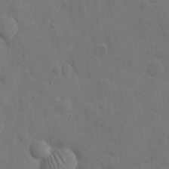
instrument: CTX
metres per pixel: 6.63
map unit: eHh
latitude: 21.7072
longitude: -62.8569
